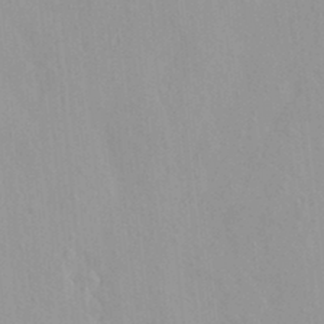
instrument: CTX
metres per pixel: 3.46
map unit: HNhu
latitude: 6.7057
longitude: -1.8016
